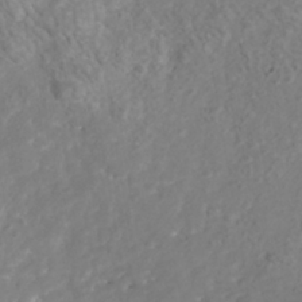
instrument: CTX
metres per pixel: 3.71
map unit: Nhu
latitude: -40.5574
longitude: -83.4804
